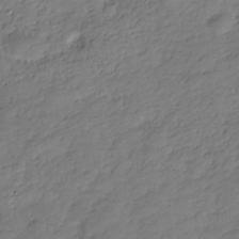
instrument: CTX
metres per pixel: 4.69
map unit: Hve
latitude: -30.4062
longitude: 90.1606
